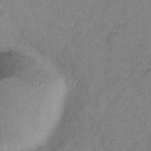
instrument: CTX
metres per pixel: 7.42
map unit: eHh
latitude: 6.9703
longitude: -65.4237
